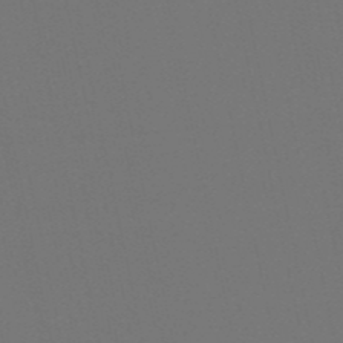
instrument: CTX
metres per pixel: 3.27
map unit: lHb
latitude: -51.2187
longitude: 80.3495
